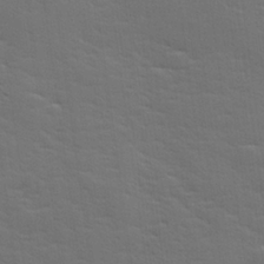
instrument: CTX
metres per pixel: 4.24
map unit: lHvf
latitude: 26.4979
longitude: 143.4076
